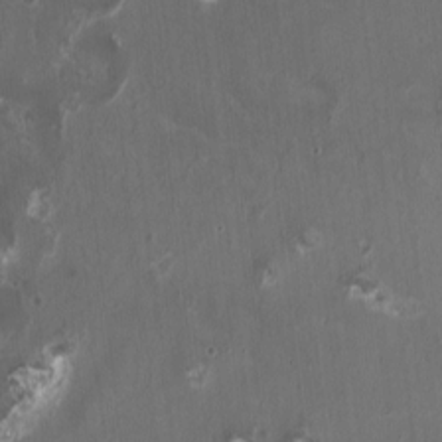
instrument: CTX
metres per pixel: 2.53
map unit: HNhu
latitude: 1.5182
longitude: -3.7071
